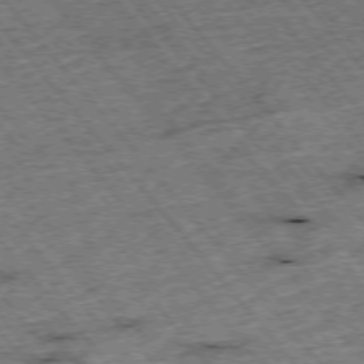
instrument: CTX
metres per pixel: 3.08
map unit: Hpe
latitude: -75.7667
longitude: -21.3860
